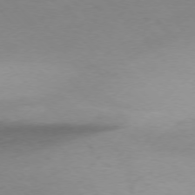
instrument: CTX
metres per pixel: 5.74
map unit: Ap
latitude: -76.6330
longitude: -71.2348
